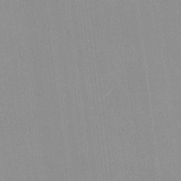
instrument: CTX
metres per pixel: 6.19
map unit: lHvf
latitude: -13.6155
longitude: -103.1403
